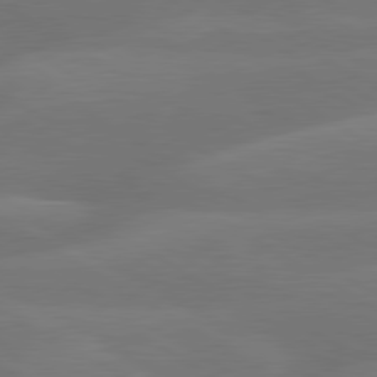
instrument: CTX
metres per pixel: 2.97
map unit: lApd
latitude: 79.9528
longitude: -143.6694
